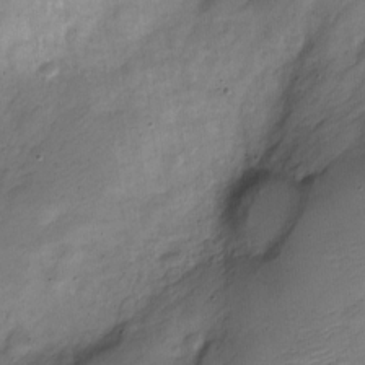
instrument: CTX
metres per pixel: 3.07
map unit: Nve
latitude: -24.0850
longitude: 106.3118
